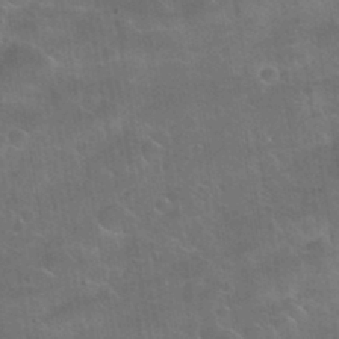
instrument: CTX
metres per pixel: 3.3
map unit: Nhu
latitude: 30.9514
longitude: -53.6127
